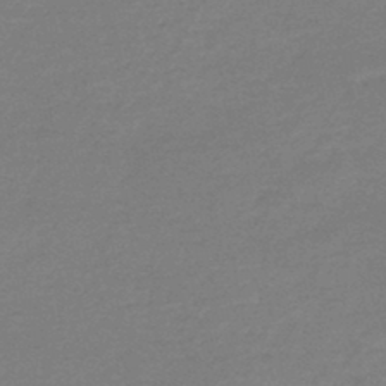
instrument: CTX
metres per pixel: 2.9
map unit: lHb
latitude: -45.1053
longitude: 63.1809
